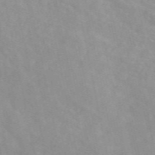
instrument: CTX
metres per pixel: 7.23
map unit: eAb
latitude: 50.3656
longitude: 118.0283
